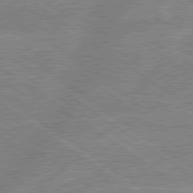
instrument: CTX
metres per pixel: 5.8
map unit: lApd
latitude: 79.2915
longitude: -157.5749
